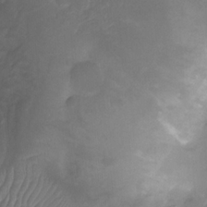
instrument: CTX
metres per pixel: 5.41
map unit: Ht
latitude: -8.5007
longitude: -39.3671
